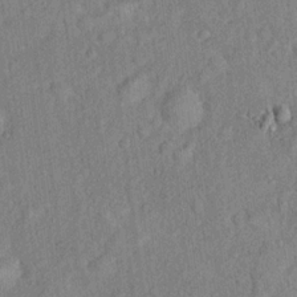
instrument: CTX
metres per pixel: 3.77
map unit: Hto
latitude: 16.9892
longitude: -52.6302
